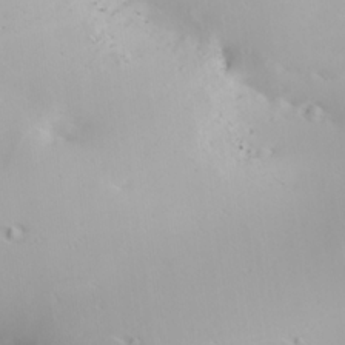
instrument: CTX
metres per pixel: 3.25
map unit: lAa
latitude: 20.4979
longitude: -138.1011
